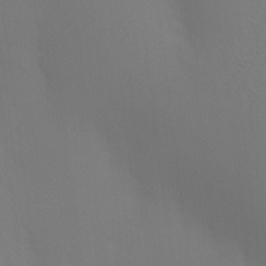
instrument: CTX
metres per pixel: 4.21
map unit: HNhu
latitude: 13.5371
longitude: 13.1431
